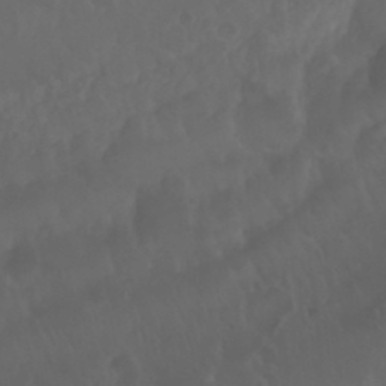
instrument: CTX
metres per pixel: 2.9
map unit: Nhu
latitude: 22.9136
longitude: -63.6316
